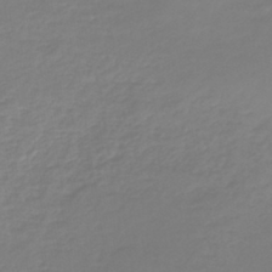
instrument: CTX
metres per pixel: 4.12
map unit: lHb
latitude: -41.0108
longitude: 68.0283
